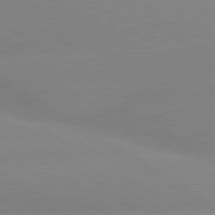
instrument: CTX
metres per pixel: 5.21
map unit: lApd
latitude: 80.0822
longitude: -152.6302
